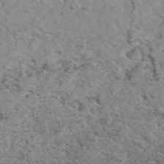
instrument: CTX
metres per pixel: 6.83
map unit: eAb
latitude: 48.5546
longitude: 104.3117
